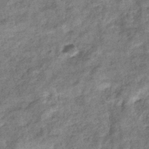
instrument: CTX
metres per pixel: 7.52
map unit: eHb
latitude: -37.3887
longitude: 78.8975
